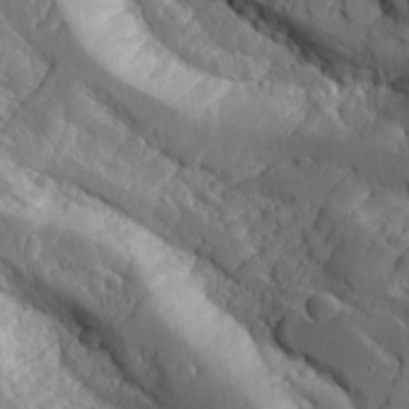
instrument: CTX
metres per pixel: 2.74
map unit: Aa
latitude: 25.6693
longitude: -127.3860
